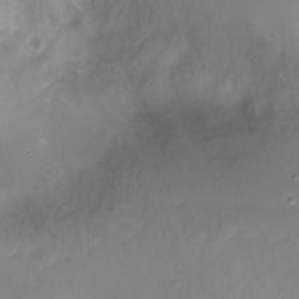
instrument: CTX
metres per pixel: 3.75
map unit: Ht
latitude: -8.5196
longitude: -29.8772
